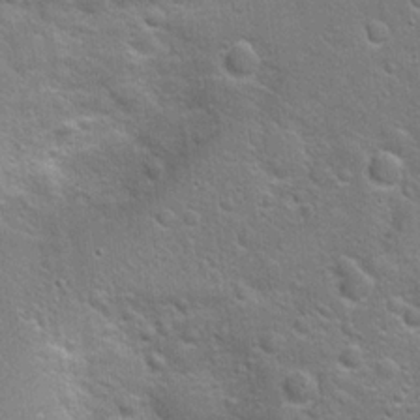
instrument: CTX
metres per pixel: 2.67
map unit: Hto
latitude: 19.6694
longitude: -51.5182
